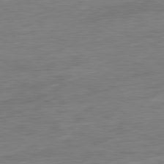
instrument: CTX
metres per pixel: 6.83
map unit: Ap
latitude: -81.7100
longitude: -78.9325
